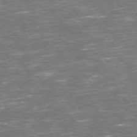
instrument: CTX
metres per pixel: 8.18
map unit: Hpe
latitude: 73.4238
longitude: -124.3656
